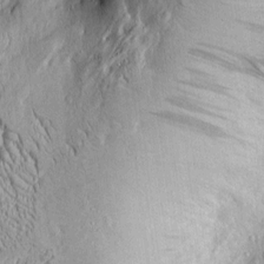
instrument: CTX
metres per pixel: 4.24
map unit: Htu
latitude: -4.5573
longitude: 157.3698
